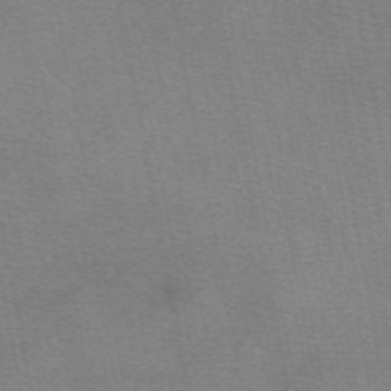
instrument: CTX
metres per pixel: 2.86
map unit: eAb
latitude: 50.0822
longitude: 105.0864
